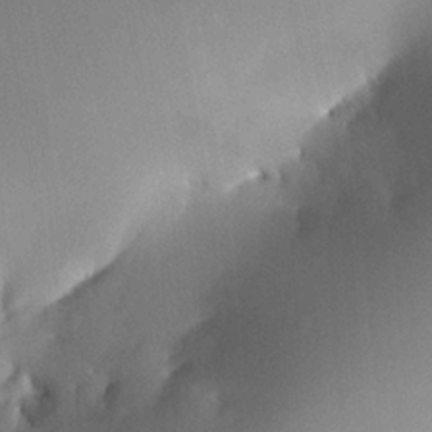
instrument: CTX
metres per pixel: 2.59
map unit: HNhu
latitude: 7.6127
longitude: 9.8989
